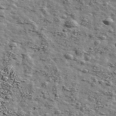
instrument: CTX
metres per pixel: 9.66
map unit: Ave
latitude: 42.7813
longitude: -110.3090
